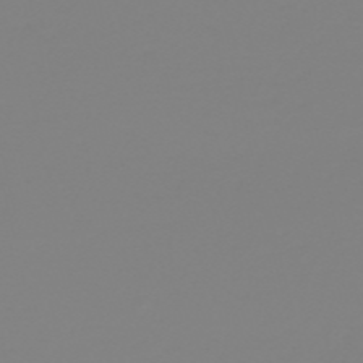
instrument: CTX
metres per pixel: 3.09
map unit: HNb
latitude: -54.5196
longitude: -50.4979
